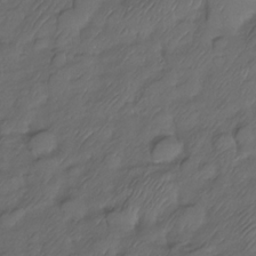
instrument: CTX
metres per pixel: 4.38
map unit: Nhe
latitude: -33.9367
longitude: -142.9136
